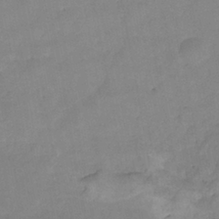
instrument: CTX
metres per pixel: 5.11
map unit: HNhu
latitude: -27.3509
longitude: 73.7100
